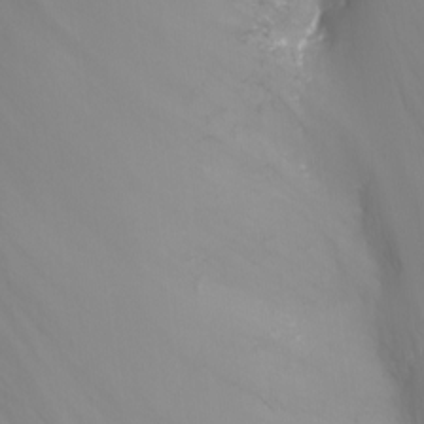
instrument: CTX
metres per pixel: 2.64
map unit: Nhu
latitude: -8.0472
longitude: -83.4993
